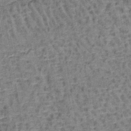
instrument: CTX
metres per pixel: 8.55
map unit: lHb
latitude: -40.8786
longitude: 57.9178
